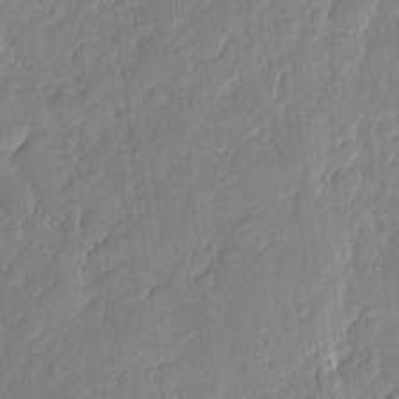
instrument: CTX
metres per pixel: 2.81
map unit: eHh
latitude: 6.2334
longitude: -75.4049
